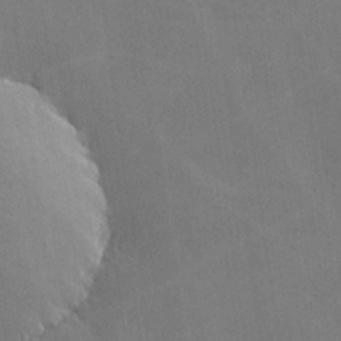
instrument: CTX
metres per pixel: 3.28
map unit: lHvf
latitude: -9.9745
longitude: -102.4979
